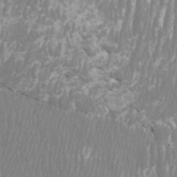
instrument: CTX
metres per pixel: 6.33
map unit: Htu
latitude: -8.4440
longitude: -75.4049
